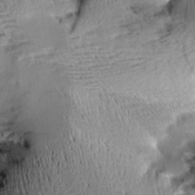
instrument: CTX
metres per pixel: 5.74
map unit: Aa
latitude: 10.1956
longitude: -141.8583
